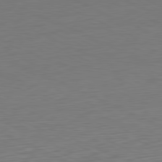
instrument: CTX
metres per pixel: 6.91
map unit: Ap
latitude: -81.5021
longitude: -75.0836
